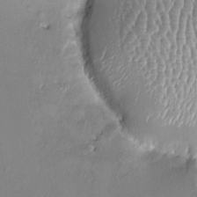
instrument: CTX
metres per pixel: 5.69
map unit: HNhu
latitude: 3.1214
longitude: 8.1228
